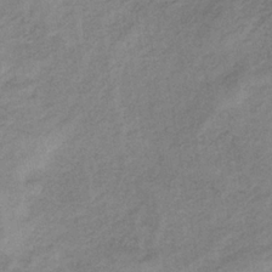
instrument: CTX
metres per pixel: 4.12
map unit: HNb
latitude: -33.0865
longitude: 62.3495
